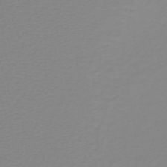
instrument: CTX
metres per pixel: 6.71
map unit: lHb
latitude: -41.1620
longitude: 63.6910
